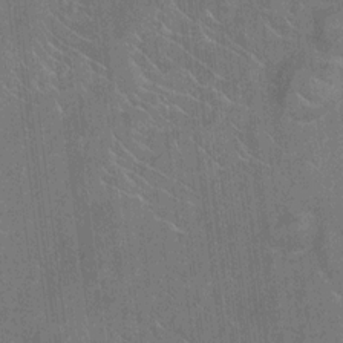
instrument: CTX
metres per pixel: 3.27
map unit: Hto
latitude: -9.7855
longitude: -36.3467
